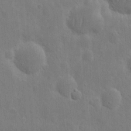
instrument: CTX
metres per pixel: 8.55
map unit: eHh
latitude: 9.8395
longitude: -72.8569
